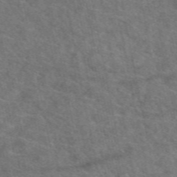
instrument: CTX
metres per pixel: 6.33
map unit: eAb
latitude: 49.4615
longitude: 112.7274
